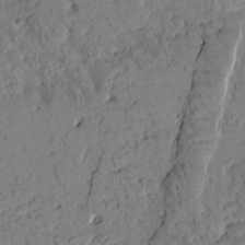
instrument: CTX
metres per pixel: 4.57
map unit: Htu
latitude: 0.6679
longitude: 176.7274
